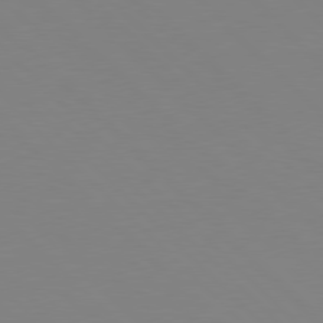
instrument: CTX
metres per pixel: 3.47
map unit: Hpe
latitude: 77.7827
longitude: -164.1389
